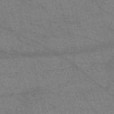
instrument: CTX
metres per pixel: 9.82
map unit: eHh
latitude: -61.1242
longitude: 53.9178
